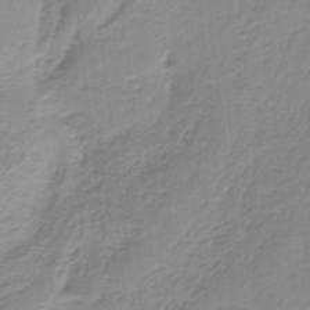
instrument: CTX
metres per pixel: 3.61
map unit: HNb
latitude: -36.6896
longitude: 55.5021
